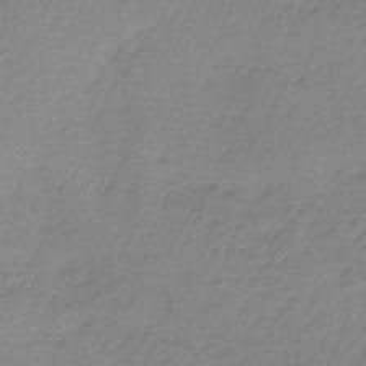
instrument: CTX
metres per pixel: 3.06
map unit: lHb
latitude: -36.7085
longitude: 61.1998
